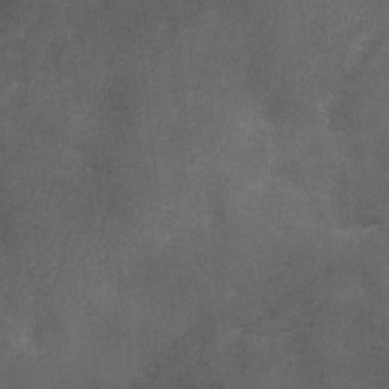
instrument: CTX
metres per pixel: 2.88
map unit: Ave
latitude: 1.8583
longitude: -111.9717
